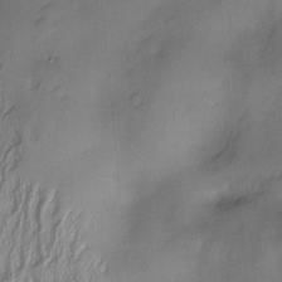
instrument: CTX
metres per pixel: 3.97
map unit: Nve
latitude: -22.6141
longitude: -137.7450
